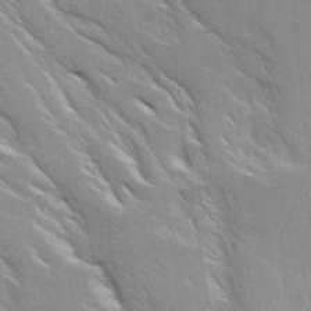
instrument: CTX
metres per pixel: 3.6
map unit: Ave
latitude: 17.1781
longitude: -129.4237
